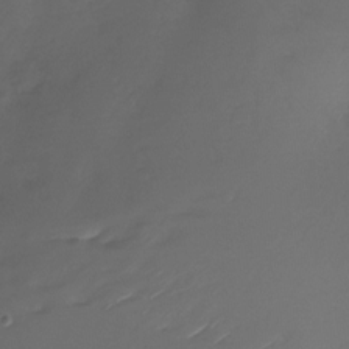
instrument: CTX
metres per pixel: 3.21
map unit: Nhu
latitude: -23.4266
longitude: -71.7072
